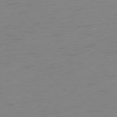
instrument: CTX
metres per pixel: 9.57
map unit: Ap
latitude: -78.7274
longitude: -66.0255
